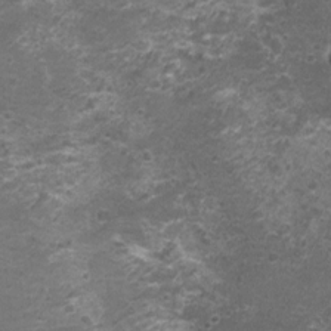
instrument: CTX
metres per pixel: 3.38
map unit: Nhu
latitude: 3.6505
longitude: -17.5560
